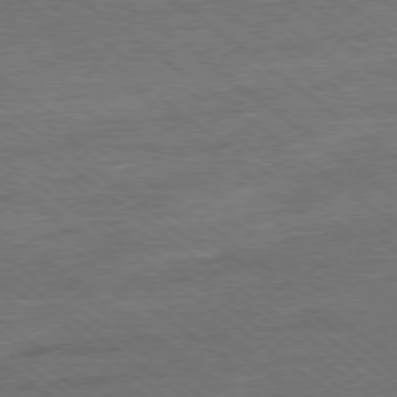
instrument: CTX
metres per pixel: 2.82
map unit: Ap
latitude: -78.8408
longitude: -100.2901
